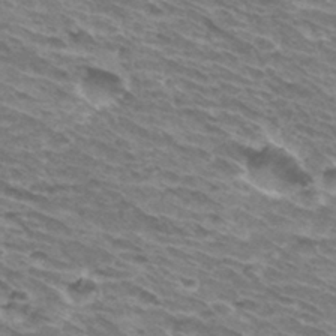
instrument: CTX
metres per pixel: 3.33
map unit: Hto
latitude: 31.5371
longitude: -42.2901
